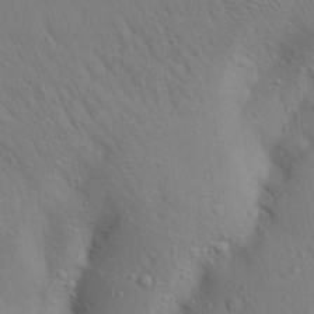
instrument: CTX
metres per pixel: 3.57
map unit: Aa
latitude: 26.5546
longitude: -148.2711
